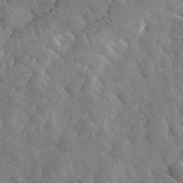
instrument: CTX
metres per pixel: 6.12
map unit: lHvf
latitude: 34.8191
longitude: -87.3293
